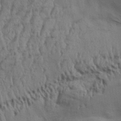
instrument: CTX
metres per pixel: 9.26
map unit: Aa
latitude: 32.5168
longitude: -136.0633
